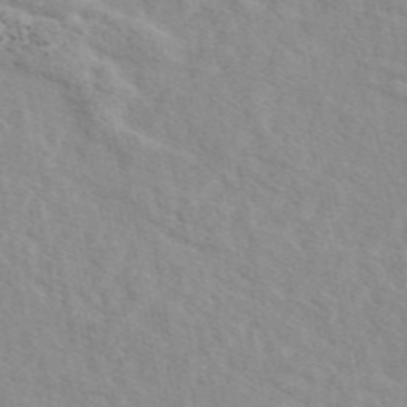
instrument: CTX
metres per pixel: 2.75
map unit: eAb
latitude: 48.6302
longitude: 120.1039
